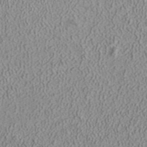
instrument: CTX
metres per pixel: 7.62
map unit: ANa
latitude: 37.8017
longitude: 16.5763
